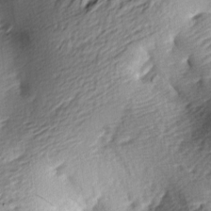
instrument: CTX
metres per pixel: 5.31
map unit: lAa
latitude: -9.3698
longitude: -125.5182
